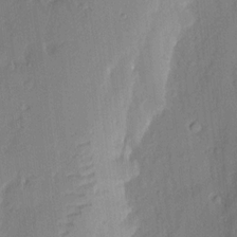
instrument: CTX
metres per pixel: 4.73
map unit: eHh
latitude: 3.5371
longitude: -76.9324
